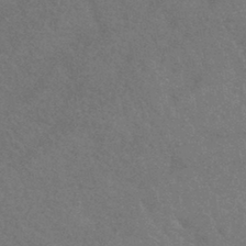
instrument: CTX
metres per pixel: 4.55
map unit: HNhu
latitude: -43.4643
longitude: 92.6896
